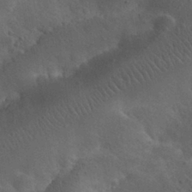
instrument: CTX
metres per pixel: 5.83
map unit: eHh
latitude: 30.5168
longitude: -68.6113
